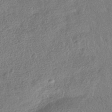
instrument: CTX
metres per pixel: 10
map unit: HNhu
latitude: -41.5399
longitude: 98.5385
